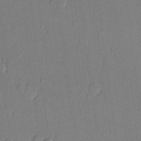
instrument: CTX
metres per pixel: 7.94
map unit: lHvf
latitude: 20.7058
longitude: 144.4629
